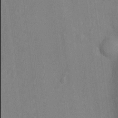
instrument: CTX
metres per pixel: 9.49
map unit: Ht
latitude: -8.9353
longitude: -21.9906
